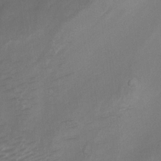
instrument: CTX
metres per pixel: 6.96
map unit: Ht
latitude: 0.5923
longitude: -37.1592
